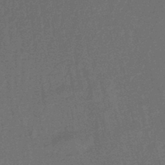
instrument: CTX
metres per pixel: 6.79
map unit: HNb
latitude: -44.2740
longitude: 52.5006
